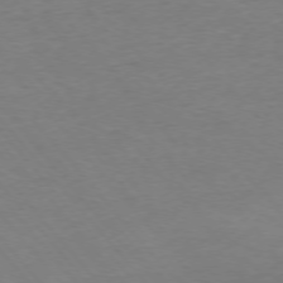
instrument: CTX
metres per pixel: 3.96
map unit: Ap
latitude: -76.1606
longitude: -81.3482
